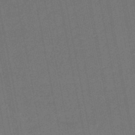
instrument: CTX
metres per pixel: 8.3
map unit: eHb
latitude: -48.1228
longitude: 89.1620
